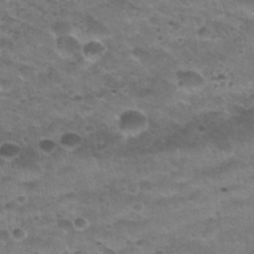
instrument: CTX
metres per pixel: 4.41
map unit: Nhu
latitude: 30.6302
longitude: -52.5546
